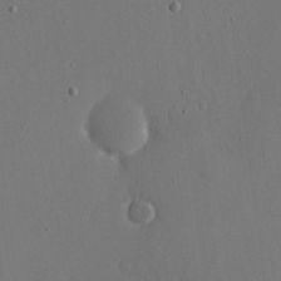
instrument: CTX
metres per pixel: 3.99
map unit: eHh
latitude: 15.9339
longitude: -69.8017
